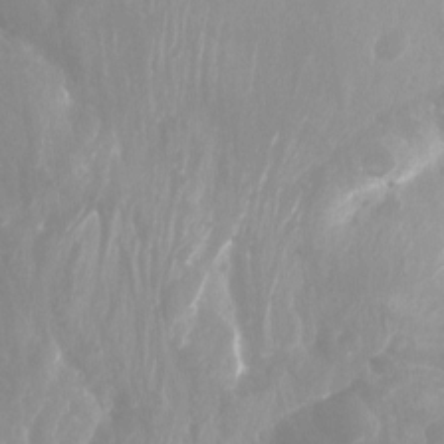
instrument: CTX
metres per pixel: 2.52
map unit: Nhu
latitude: -13.7478
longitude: -63.9906
